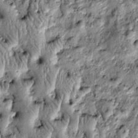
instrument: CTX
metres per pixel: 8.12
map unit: Htu
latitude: -4.1039
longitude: 158.9353
